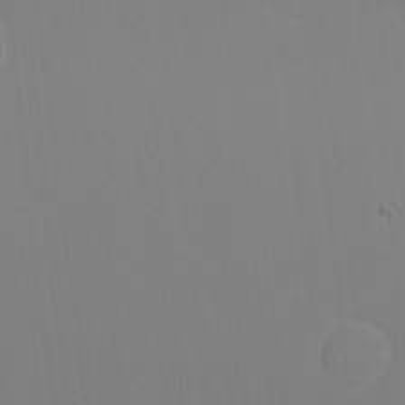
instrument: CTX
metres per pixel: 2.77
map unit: Nhu
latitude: -4.4629
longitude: -83.4048
